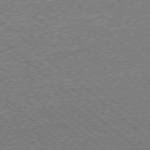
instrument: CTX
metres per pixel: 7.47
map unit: Ap
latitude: -77.8989
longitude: -83.8205
